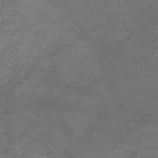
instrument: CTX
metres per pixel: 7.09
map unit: Nve
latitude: -59.5777
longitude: 59.3698
